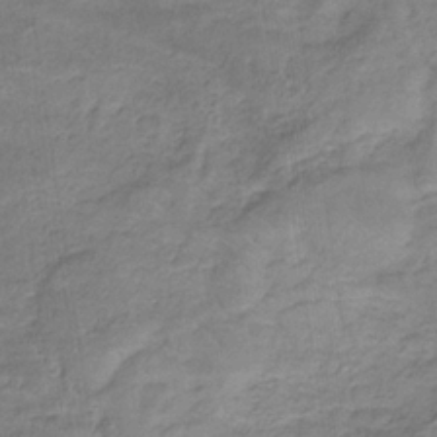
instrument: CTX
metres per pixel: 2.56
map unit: eHb
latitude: -32.3873
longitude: 68.8785
